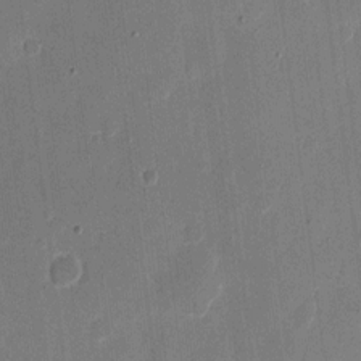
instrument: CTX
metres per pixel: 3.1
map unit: eHh
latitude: 11.0270
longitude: -68.6680
